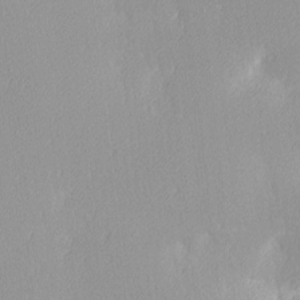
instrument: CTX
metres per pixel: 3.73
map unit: Ave
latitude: 3.3104
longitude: -113.1214
